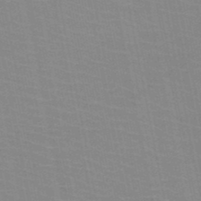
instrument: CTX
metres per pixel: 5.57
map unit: HNb
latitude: -49.3510
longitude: -49.2159
